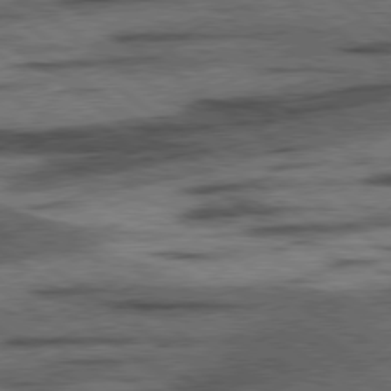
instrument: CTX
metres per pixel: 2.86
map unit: lApd
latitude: 78.3468
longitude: -53.1592
